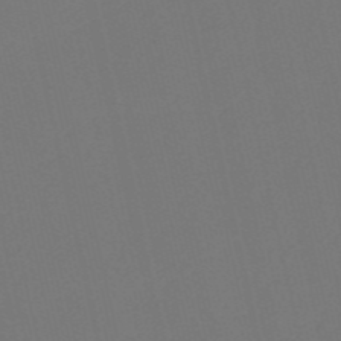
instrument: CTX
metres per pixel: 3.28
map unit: HNb
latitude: -54.8408
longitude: -39.1592
